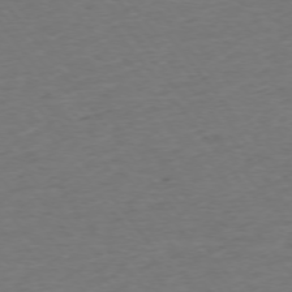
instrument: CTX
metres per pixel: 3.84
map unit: Ap
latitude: -75.5966
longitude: -84.4601
